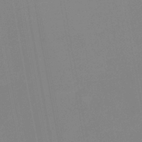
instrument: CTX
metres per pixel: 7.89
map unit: eHb
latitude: -37.4076
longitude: 74.9731
